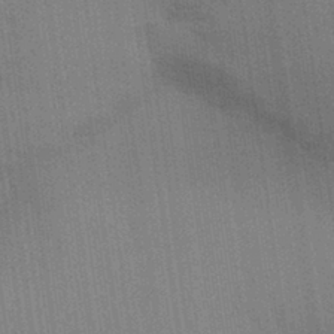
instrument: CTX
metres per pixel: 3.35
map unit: Aa
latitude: 31.5749
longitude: -139.5371
